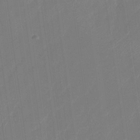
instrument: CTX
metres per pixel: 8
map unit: Nhu
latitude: -28.6330
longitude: -65.7072
